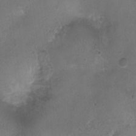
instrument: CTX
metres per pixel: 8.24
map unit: Nhu
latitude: 1.6882
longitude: -15.4805
